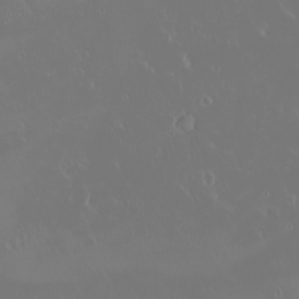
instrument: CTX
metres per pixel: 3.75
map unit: eHh
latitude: -2.1605
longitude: 19.9178
